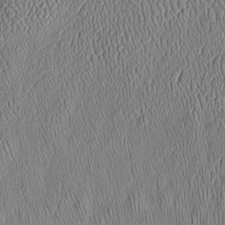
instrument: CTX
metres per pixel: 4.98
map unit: Htu
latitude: -6.2739
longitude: 155.3509
